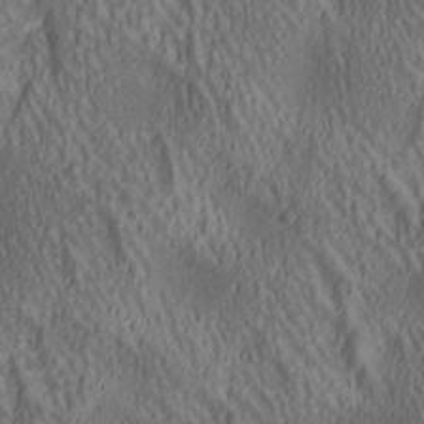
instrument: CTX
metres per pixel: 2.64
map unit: lAa
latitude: 4.9703
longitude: -117.5182
